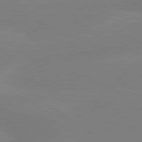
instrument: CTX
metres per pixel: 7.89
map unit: lApd
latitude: 79.1026
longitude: -149.7261
